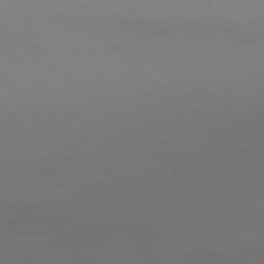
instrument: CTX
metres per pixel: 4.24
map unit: Ap
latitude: -78.4062
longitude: -70.2900
